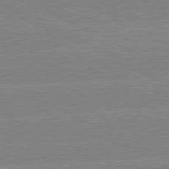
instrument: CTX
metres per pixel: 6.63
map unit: lApd
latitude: 81.3293
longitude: -151.4237
